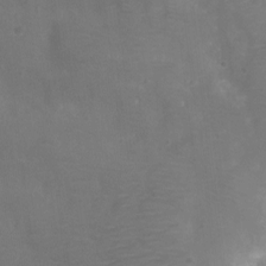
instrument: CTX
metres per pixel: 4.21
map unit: Ht
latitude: -11.0675
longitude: -20.6302
